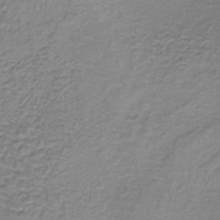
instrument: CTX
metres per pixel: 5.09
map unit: lHb
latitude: -36.9730
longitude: 61.0675
